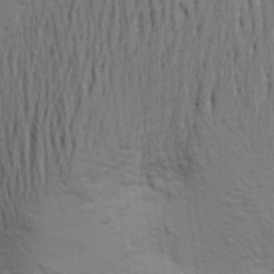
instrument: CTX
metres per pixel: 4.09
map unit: Aa
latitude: 22.8002
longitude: -150.2900
